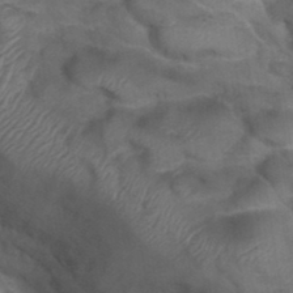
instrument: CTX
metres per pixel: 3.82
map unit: Hto
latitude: 35.0269
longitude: -51.4804
